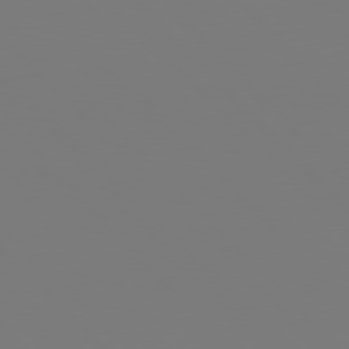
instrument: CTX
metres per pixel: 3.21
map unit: Hpe
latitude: 76.8569
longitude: -161.8394
